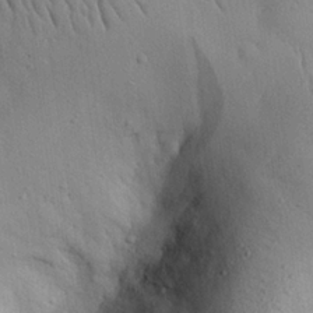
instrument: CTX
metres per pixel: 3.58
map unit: eHh
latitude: 25.3670
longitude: -76.6868
